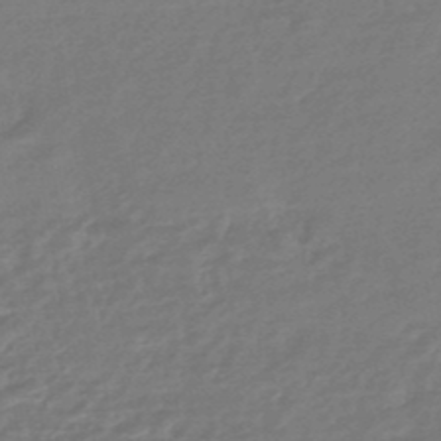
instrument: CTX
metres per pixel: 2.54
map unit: HNhu
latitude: -46.4440
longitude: 89.7477
